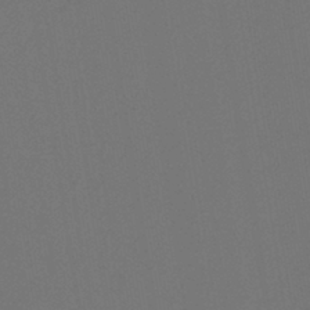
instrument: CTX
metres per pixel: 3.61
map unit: lHb
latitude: -42.9163
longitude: 74.6708
